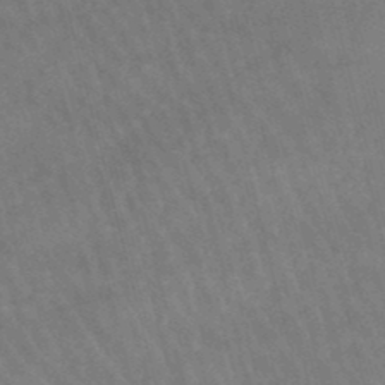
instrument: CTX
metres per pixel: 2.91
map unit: lHb
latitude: -47.2943
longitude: 76.4629
